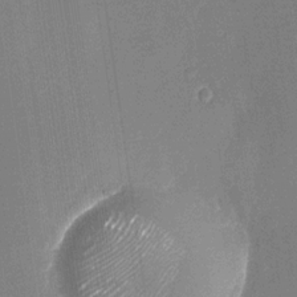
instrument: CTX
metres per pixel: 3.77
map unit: Nhu
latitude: -29.0487
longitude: -74.8758
